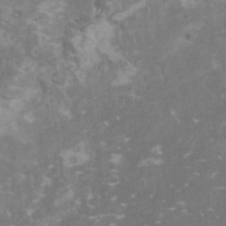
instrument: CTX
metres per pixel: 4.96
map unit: HNhu
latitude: 1.4993
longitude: -0.0255
